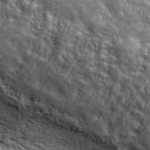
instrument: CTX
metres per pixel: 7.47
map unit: ANa
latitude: 42.7057
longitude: -87.1970
